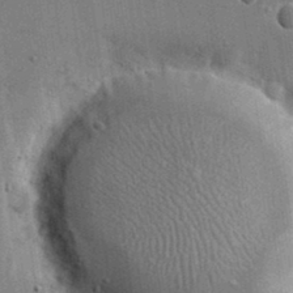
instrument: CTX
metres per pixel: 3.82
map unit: eHh
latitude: 15.3104
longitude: -68.7624
